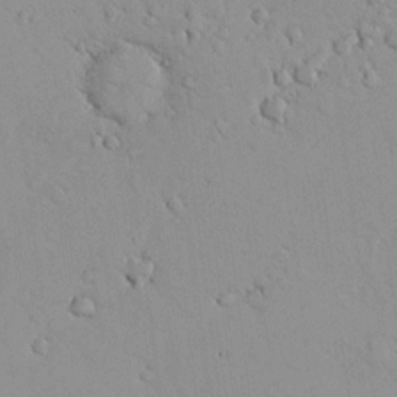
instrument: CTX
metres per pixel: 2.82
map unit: lHvf
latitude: 13.1025
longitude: 178.8219
